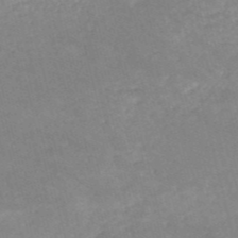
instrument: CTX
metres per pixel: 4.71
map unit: HNb
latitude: -53.6344
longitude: -36.4601
